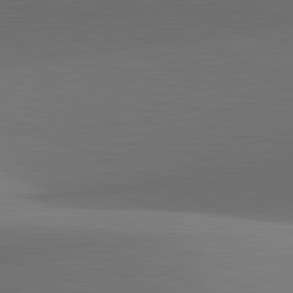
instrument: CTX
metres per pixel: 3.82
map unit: lApd
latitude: 81.9528
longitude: 133.5966
